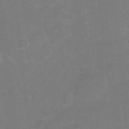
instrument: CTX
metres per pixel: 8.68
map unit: Nhu
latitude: -16.6708
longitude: -56.4412
